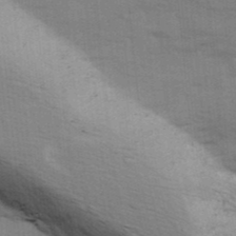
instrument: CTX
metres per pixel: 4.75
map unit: Ave
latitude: 13.1403
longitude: -102.2144
